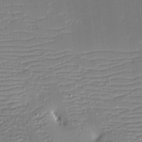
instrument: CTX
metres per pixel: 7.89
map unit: eHh
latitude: -3.0297
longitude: -86.2522
